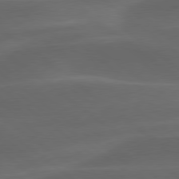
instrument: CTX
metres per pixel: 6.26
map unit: lApd
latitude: 78.7247
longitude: -48.8380
